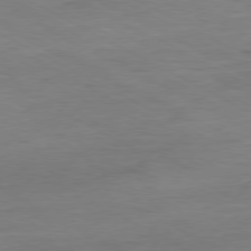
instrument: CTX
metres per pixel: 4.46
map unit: Ap
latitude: -80.0283
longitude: -82.9702
